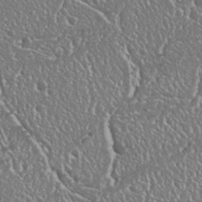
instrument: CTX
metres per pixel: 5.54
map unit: Nhu
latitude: 25.4426
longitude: -58.1956
